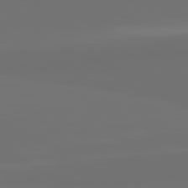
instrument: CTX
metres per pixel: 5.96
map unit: lApd
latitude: 82.0822
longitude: 163.4643
